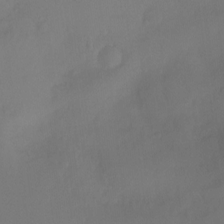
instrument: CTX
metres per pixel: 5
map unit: Ht
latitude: -15.6722
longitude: -42.6680
